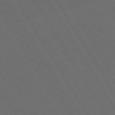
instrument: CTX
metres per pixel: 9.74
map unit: Hpe
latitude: 73.6883
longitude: -127.7828
